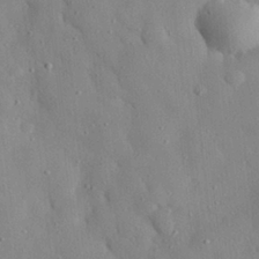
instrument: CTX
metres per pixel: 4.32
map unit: eHh
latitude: 28.4412
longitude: -77.7638
